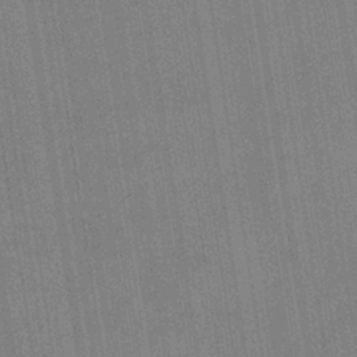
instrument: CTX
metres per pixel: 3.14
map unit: eHb
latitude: -35.1620
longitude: 73.7477
